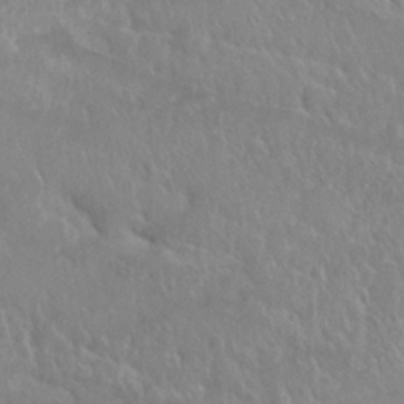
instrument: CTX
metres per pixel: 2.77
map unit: Nhu
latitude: 29.3859
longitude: -55.8583
